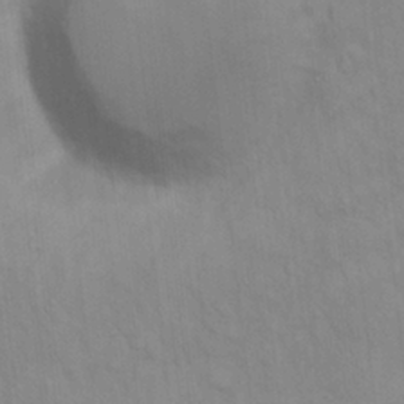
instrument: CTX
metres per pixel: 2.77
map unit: Hto
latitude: 13.4993
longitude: -57.7260
